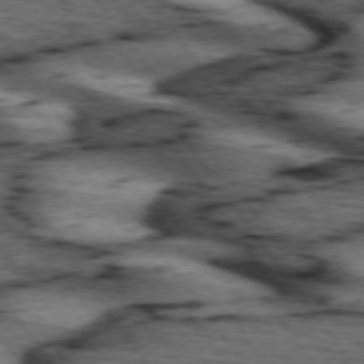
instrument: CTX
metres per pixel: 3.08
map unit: lApd
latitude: 74.1956
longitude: -73.8962
